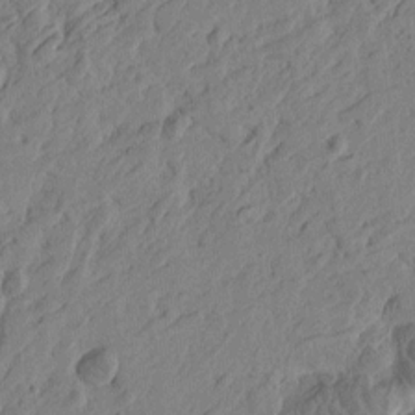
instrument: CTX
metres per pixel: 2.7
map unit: Htu
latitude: -4.3495
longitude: -179.1781
